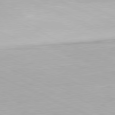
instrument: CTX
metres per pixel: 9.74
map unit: Ap
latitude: -81.4644
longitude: -69.1214
